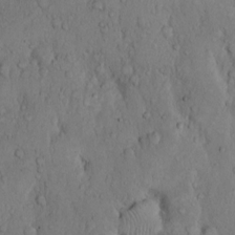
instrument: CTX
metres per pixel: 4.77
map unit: Hto
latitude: 9.8961
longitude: -57.6693
